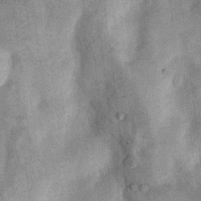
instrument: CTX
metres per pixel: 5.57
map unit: Nhu
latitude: 6.6490
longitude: -23.9150
